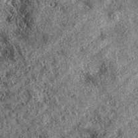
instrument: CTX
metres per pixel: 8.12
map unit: eAb
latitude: 37.2348
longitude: 108.8597
